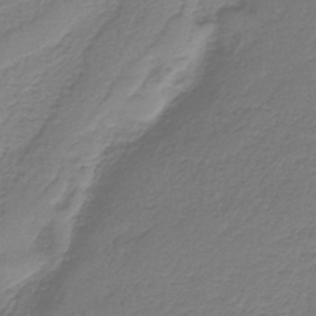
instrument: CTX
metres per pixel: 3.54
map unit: HNb
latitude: -36.4818
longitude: 56.7652
